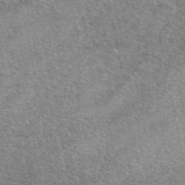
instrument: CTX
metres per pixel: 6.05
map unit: eAb
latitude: 49.5749
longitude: 114.4062
